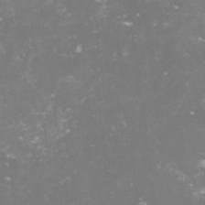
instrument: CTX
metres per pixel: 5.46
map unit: lHvf
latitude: -13.8989
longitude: -98.5545
